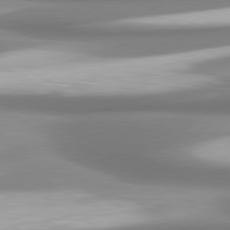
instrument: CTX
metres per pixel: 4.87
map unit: lApd
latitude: 80.4223
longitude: 178.7274
